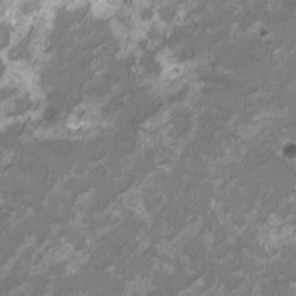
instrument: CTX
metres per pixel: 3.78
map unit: HNhu
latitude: 1.8205
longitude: -2.9513
